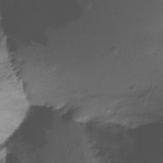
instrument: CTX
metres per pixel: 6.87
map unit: Ht
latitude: -15.7289
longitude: -45.1025
